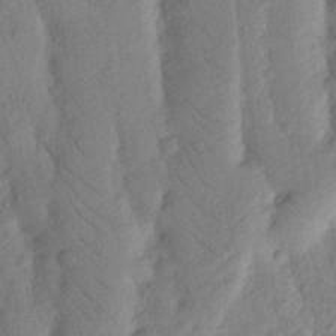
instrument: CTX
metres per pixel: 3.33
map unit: Nhu
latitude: 18.1200
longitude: -76.4601
